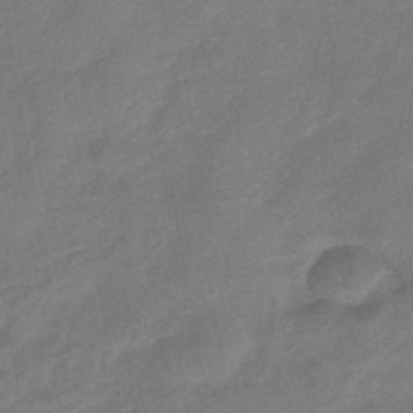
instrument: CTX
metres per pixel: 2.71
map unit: eHb
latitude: -42.4628
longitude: 83.0297
